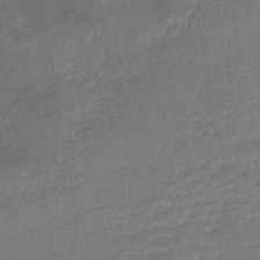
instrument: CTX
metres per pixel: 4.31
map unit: HNhu
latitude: -46.1417
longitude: 102.3684
